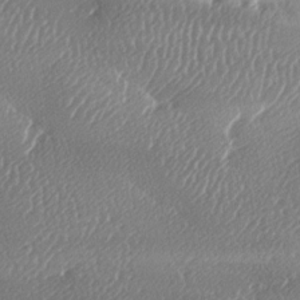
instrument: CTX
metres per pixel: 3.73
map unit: lAa
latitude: -8.8597
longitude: -127.8961
